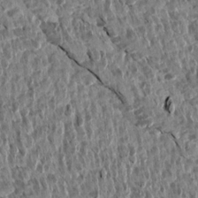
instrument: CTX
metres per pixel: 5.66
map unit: Aa
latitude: 14.4034
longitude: -143.7261
